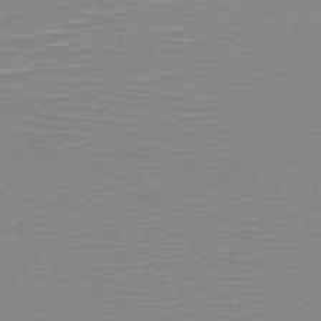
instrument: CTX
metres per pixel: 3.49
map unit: HNb
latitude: -48.0661
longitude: -44.4979
